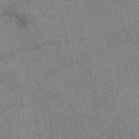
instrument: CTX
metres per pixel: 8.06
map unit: eAb
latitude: 49.9150
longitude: 107.6533
